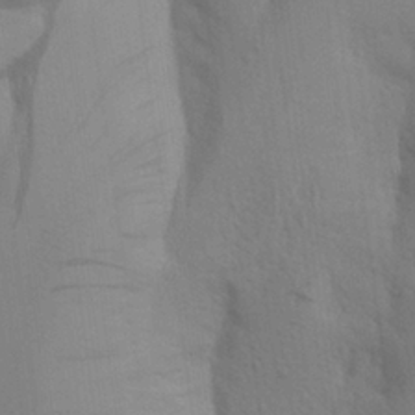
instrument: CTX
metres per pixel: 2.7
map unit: Aa
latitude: 24.4978
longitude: -148.6491
